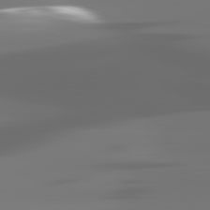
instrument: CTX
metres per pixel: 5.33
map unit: lApd
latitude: 82.1577
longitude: -145.6127
